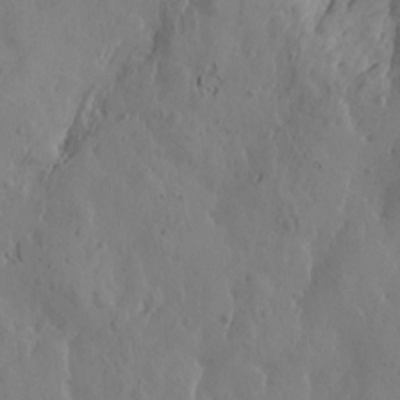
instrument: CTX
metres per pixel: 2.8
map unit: Htu
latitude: -3.3320
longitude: -176.9513
